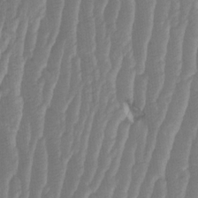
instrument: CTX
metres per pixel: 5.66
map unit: HNhu
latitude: -1.3321
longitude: 13.9367
